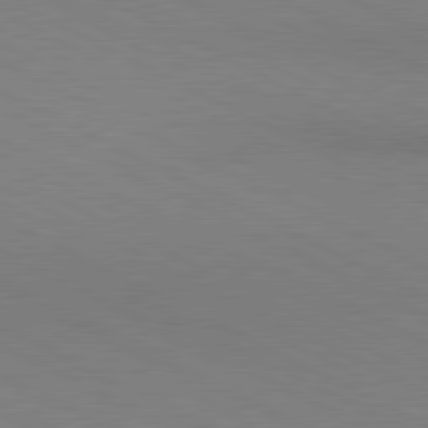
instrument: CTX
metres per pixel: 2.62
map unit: lApd
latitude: 80.8380
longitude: 148.9164
